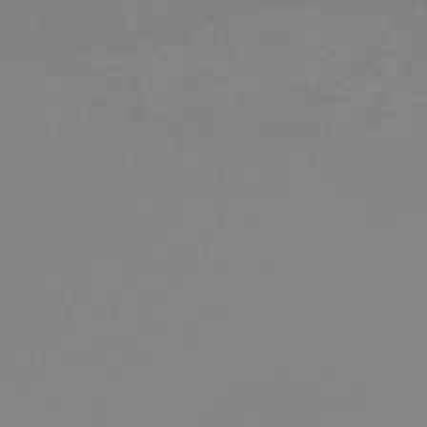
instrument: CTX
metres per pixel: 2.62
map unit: HNb
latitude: -53.3698
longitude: -50.7624
